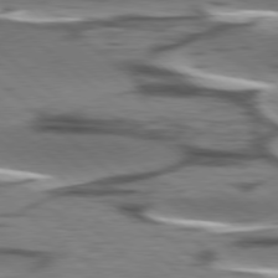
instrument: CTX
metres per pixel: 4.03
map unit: lApd
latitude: 78.2901
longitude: -49.7828
